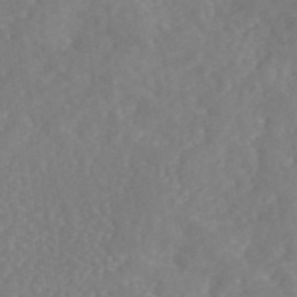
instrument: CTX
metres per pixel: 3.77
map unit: eAb
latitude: 46.1011
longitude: 127.1620
